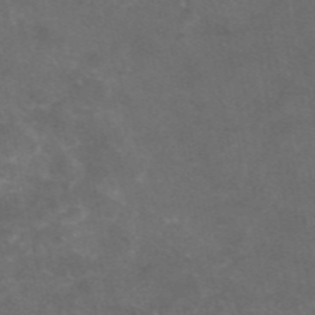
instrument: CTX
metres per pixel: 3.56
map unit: eAb
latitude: 47.2159
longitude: 124.4440
